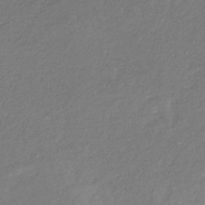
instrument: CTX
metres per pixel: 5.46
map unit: eHb
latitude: -30.5573
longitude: 66.8219
